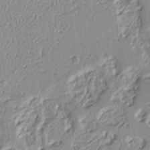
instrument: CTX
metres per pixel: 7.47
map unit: Ht
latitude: 7.8961
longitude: -77.7071
